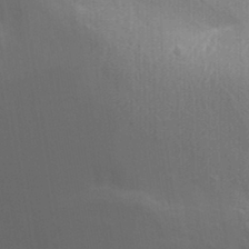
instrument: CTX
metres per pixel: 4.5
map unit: Aa
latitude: 31.1026
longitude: -135.4615
